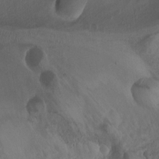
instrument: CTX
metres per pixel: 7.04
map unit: Ht
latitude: -2.5573
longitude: -29.8016
